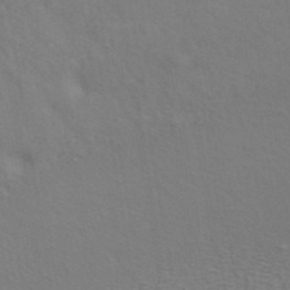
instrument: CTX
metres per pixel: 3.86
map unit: ANa
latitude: 39.4615
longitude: 20.0094
